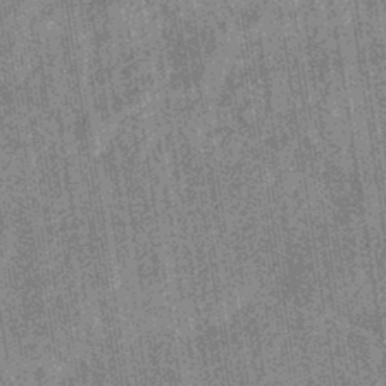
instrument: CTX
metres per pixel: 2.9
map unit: eHb
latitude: -40.4629
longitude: 82.4440
